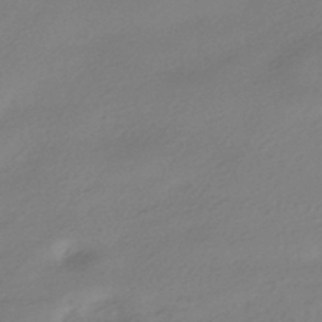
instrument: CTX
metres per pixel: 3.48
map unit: HNhu
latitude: -40.7274
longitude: 94.1605
